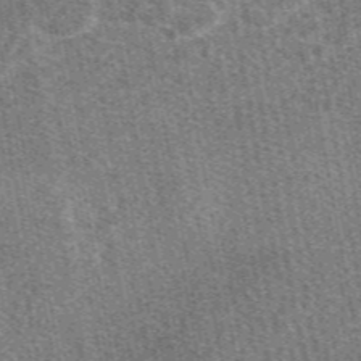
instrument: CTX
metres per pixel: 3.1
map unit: eAb
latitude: 48.2711
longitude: 117.4265
